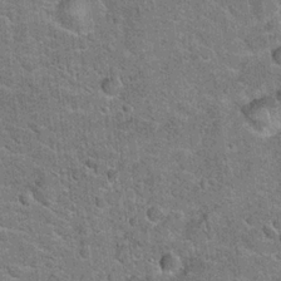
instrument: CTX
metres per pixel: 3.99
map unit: Hto
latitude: 20.4601
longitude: -49.2159
